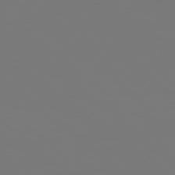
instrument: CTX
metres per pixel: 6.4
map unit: Hpe
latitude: 78.2901
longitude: 177.4643
